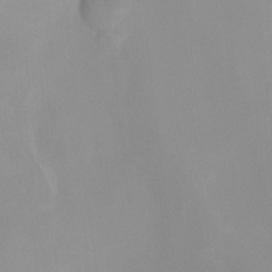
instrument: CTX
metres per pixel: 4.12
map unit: Ht
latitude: -12.1039
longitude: -48.9136
